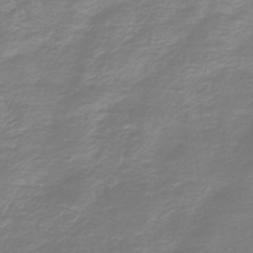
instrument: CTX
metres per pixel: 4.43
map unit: HNb
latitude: -46.0661
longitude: 52.7085
